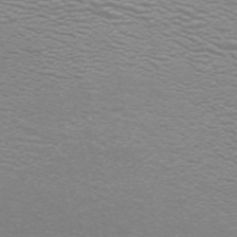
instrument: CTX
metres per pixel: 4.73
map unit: ANa
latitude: 44.4790
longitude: 27.6343
